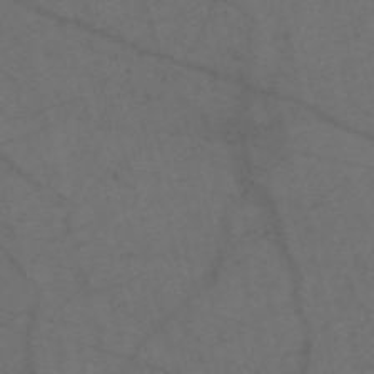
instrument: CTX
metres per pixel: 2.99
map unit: Nve
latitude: -59.0108
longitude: 51.4643
